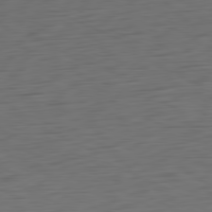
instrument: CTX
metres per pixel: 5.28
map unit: Ap
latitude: -81.2754
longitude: -59.9528
